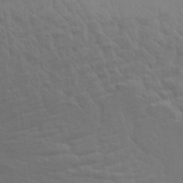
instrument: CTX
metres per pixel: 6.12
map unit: Aa
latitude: 30.7813
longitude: -135.6127
